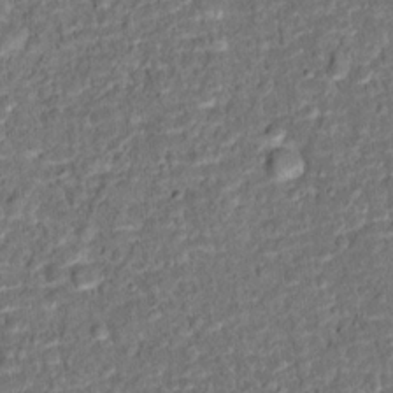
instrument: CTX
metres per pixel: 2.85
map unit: Hto
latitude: 15.4427
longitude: -39.1592
